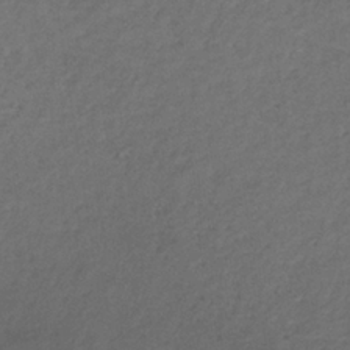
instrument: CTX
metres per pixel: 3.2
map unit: lHb
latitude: -36.5384
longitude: 71.5399
